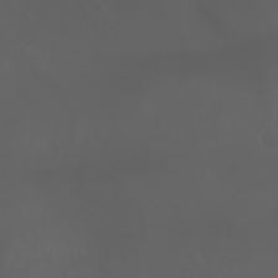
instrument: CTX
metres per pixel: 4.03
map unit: Htu
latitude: -1.5022
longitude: -74.9136
